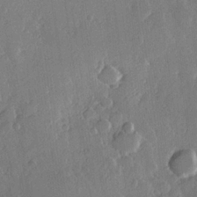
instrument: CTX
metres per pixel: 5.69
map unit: Hve
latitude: 22.6679
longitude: 149.2565
